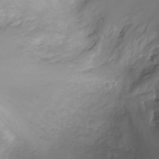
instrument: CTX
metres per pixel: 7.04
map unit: Ht
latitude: -7.3887
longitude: -20.4979
